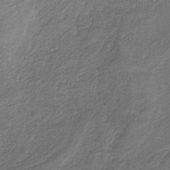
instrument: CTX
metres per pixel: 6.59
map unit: HNb
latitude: -35.2187
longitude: 59.0297
